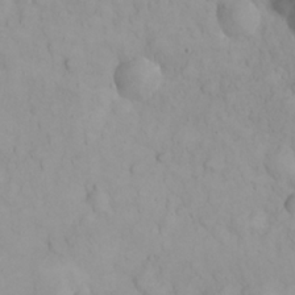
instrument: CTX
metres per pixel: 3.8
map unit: eHh
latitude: 25.2725
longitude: -63.7828
